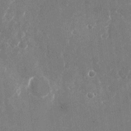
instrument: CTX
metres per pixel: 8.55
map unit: Nhu
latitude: -26.1227
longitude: -71.9906
